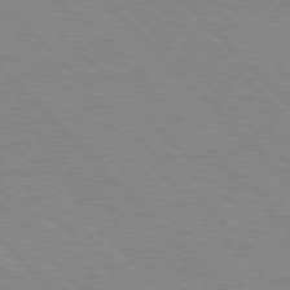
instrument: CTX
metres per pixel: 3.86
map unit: Hpe
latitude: 76.6868
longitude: -154.8569
